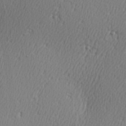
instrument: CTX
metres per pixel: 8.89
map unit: Hve
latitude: 2.8569
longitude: -124.4601
